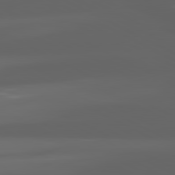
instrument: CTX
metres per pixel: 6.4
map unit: lApd
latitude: 80.8002
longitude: -140.5923
